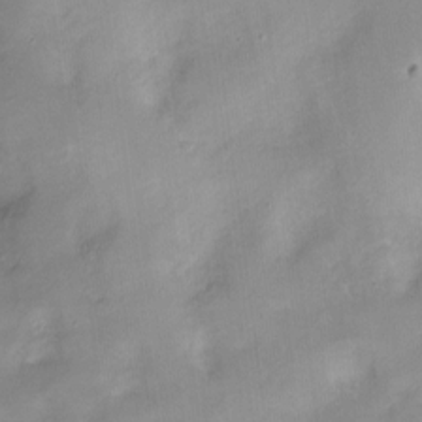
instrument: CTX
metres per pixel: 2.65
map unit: Nhu
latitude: -13.4266
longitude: -40.6490
